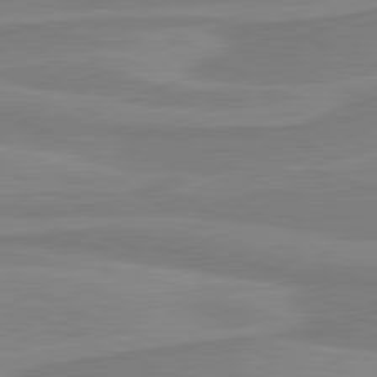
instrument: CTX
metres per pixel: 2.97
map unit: lApd
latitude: 81.1403
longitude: 170.9353
